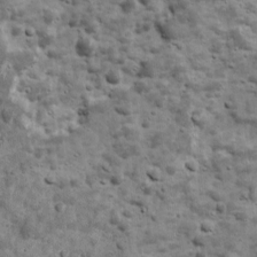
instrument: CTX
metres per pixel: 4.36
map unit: Ave
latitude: 16.8758
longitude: -133.9906
